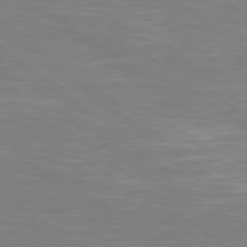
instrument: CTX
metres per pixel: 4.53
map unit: Hpe
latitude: 78.8947
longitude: -125.8961
